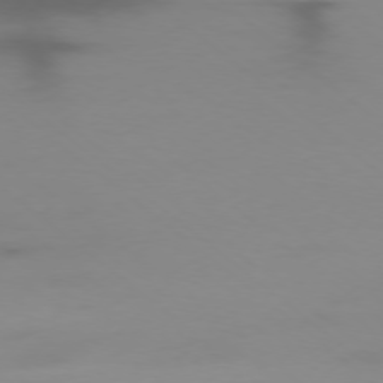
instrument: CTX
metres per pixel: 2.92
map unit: Ap
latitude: -78.1039
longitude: -66.8758
